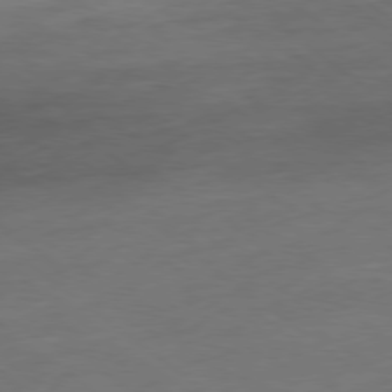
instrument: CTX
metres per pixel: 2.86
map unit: Ap
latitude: -79.1809
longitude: -78.1578
